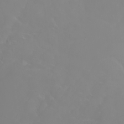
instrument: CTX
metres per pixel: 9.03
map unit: Nhu
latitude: -6.7085
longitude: -88.5168
